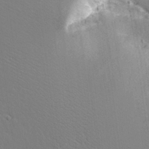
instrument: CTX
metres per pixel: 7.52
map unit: lAvf
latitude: 16.2523
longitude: -126.4034
